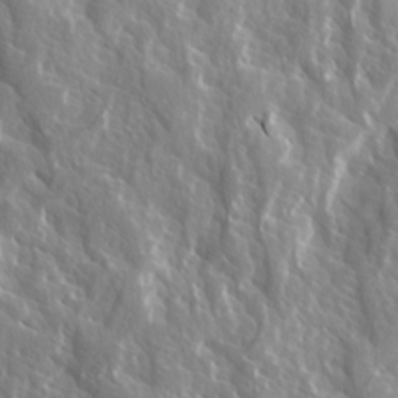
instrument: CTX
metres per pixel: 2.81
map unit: Ave
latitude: 15.0081
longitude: -132.7057
